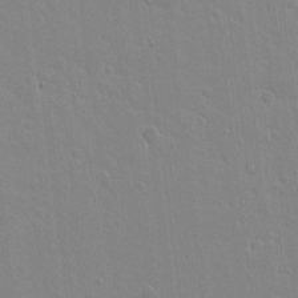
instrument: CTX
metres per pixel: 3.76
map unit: lAvf
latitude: 16.5357
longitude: -128.1200
